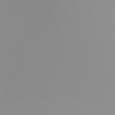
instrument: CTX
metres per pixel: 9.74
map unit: Nhu
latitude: -6.2172
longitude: -93.8961
